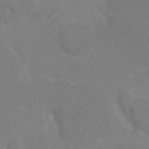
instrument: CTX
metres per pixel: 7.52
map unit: Ht
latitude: -9.9367
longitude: -34.1388
